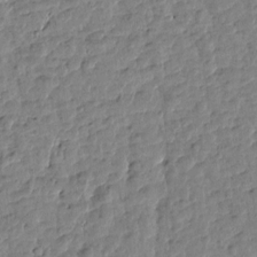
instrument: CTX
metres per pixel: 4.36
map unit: Htu
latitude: 0.8569
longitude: -179.8773
